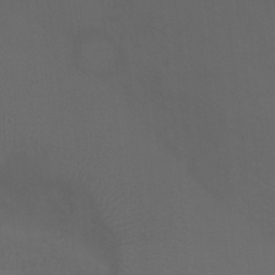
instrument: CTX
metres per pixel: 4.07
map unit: Nhu
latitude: -7.7288
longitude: -73.6694
